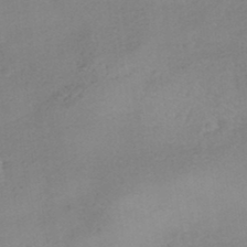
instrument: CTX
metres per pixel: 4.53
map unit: HNhu
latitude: -39.8423
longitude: 104.4062
